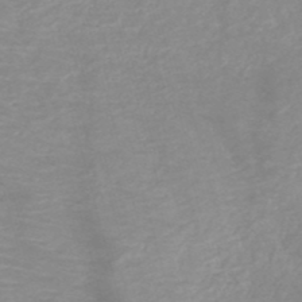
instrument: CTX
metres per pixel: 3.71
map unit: HNb
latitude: -49.7478
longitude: -46.7624
